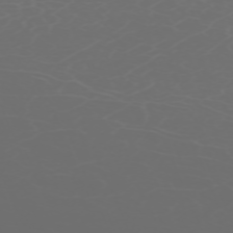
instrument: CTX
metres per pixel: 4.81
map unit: Nhu
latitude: -68.4062
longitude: 38.9353
